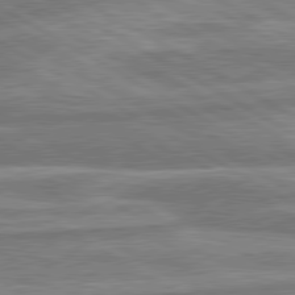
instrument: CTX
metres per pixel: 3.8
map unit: lApd
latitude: 80.4601
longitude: -167.8772
